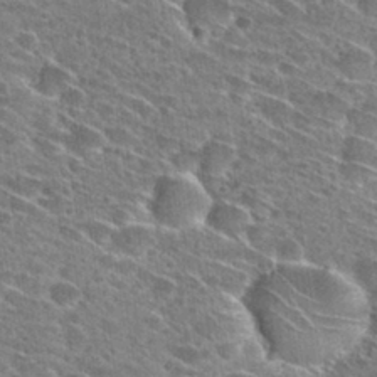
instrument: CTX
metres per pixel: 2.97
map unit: Hto
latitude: 28.7624
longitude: -45.3481
